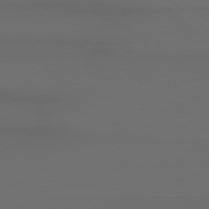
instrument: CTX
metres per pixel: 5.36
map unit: Hpe
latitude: 78.4223
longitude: -133.2726
